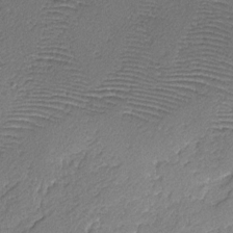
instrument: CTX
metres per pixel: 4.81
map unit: lAvf
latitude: -4.7274
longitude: -109.2914
